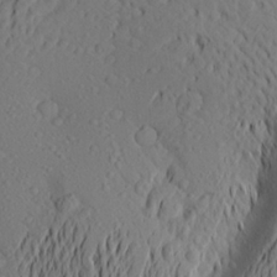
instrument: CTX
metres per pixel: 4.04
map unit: Aa
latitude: 23.0458
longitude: -145.7072
